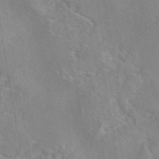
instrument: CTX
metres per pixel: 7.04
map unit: eAb
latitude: 45.4993
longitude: 109.2187
